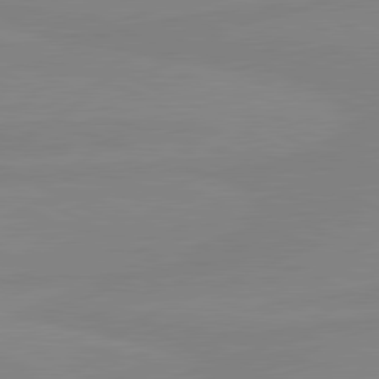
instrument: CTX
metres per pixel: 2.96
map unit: lApd
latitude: 81.0458
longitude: -177.4993
